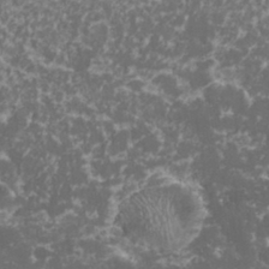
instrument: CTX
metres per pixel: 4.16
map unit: eHh
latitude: 33.0270
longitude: -61.5371
